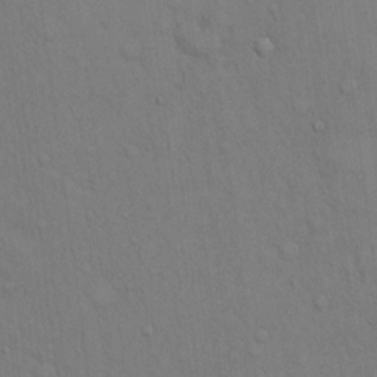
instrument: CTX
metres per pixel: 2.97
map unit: eHh
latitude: 16.6113
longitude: -62.6113
